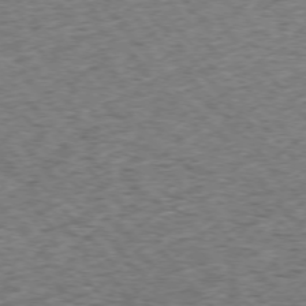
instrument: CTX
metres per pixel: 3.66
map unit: Ap
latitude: -75.7667
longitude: -62.2334
